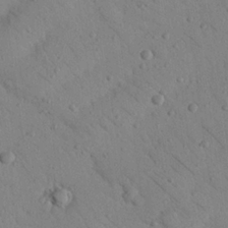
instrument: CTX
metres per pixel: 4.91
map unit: Nhu
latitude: 23.2915
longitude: -74.3089
